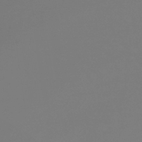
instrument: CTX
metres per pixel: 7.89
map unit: lHb
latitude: -44.4629
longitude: 61.1809
